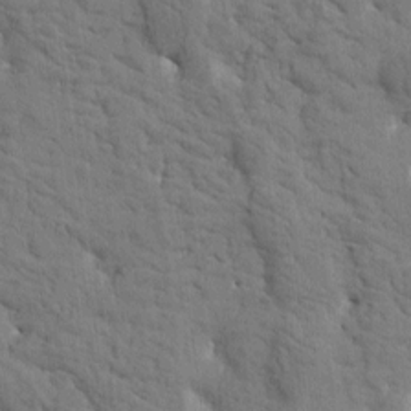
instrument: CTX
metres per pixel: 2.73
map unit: Htu
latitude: -2.4251
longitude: 174.3117
